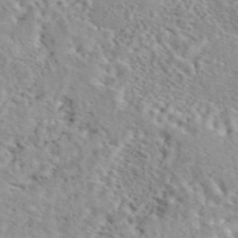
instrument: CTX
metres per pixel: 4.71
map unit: eAb
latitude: 44.5357
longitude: 114.7841
